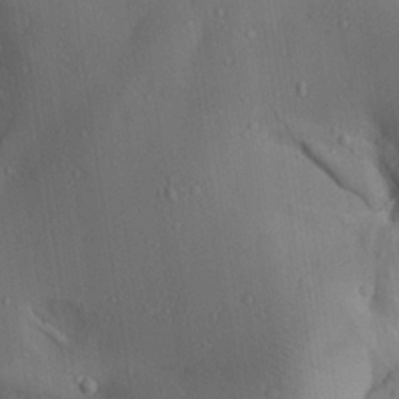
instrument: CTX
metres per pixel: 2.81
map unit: Aa
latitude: 23.0647
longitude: -137.4994
